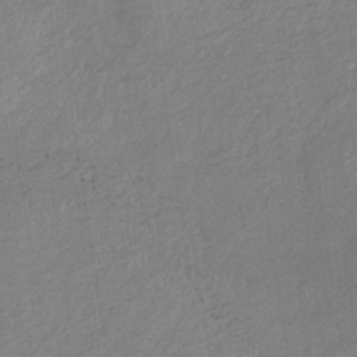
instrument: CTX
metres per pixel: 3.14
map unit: lHb
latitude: -34.5196
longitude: 65.2565
